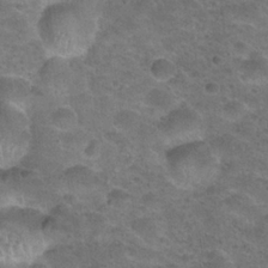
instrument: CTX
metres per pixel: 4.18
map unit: Hto
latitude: 23.7072
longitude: -49.4804
